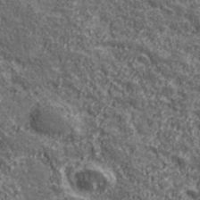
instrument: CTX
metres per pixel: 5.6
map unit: eHh
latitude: 43.4427
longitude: -88.8947
